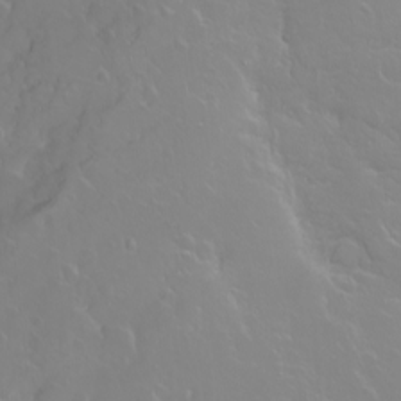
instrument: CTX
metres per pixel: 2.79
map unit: Ht
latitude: -2.3873
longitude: -60.9702
